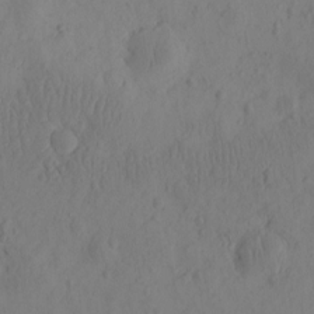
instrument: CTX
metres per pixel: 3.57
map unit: eHh
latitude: -0.4440
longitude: 16.1417
